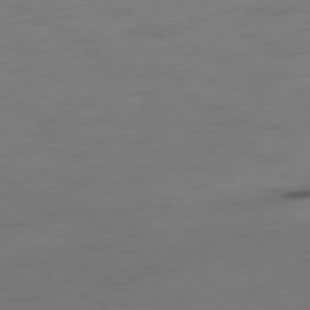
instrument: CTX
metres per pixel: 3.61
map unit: Ap
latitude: -77.3510
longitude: -63.1970
